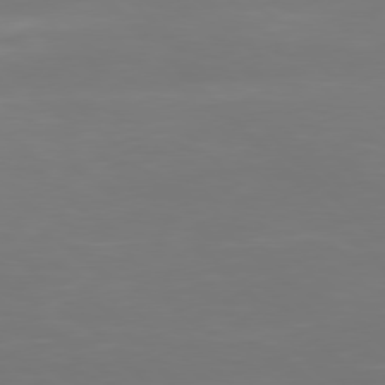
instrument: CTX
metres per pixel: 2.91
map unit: Hpe
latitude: 77.4237
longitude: -167.2159
